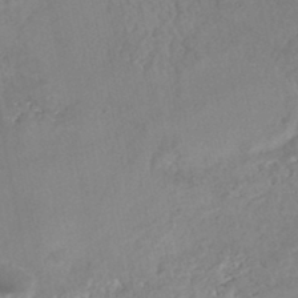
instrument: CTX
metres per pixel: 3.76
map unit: Nhe
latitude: -48.0661
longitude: -173.0080
